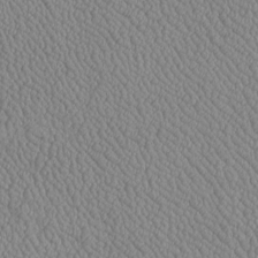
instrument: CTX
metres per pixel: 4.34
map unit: Htu
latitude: -6.9730
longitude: 156.3495
